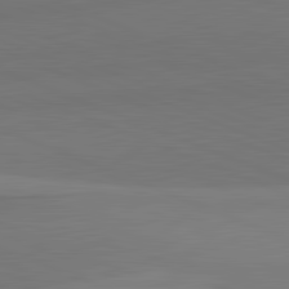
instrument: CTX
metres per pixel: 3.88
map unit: lApd
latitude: 82.1011
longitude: 150.1795
